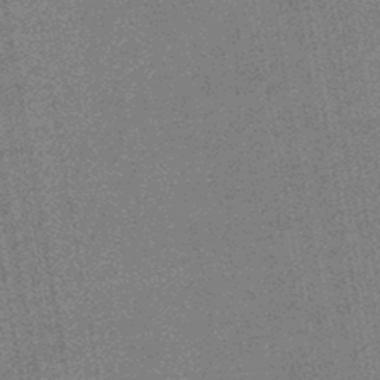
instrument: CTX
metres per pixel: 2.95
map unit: eHb
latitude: -44.9542
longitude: 87.0487
